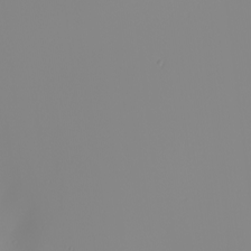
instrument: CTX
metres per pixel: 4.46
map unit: Nhu
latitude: -8.0472
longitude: -95.8584
